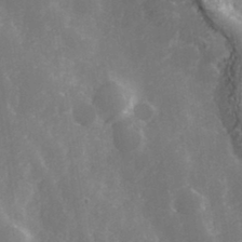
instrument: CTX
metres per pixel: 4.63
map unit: Hve
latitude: 33.1214
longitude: 149.5022
